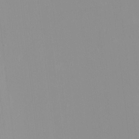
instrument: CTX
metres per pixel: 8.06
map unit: HNhu
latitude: -0.6897
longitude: -6.2900
